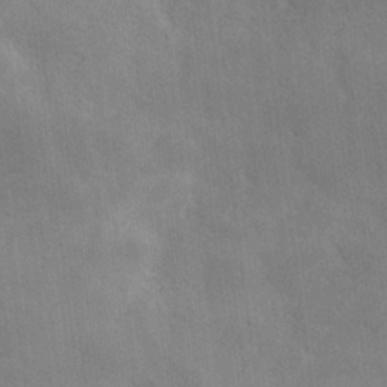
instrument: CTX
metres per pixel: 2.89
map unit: Hve
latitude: 18.4979
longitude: 151.1809
